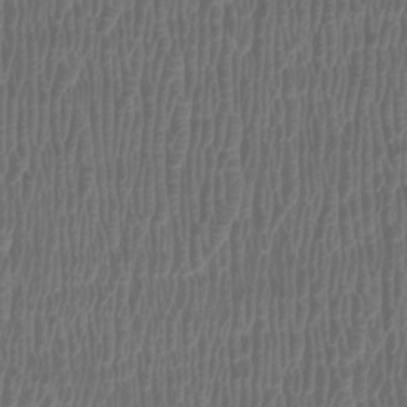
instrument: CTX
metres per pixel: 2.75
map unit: Htu
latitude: 3.6505
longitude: -20.2712
